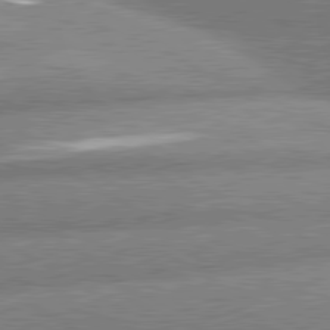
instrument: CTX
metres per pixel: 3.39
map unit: lApd
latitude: 80.7057
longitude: -162.1578
